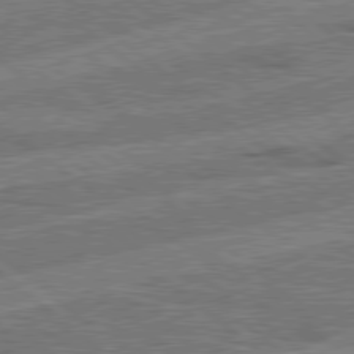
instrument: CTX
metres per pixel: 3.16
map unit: Hpe
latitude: 78.4979
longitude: -158.4412
